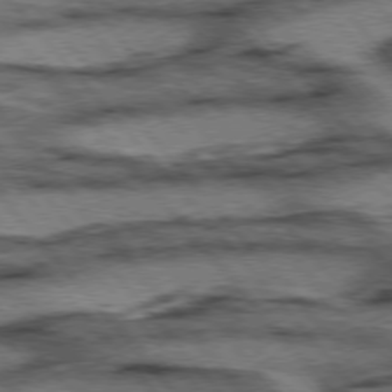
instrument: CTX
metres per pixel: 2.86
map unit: lApd
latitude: 75.8017
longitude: -49.4615
